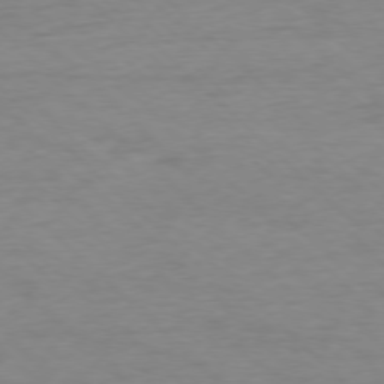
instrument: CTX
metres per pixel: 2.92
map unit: Ap
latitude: -76.7841
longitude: -77.6316
